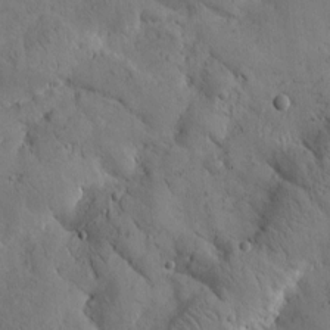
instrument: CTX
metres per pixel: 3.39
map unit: Htu
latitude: -0.1039
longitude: 175.3887
